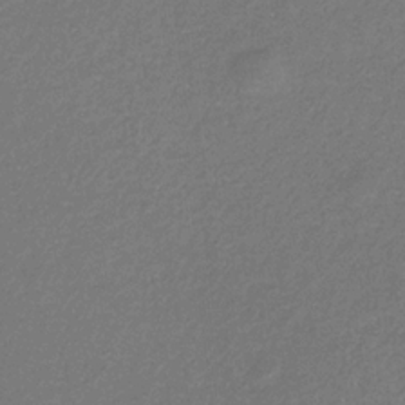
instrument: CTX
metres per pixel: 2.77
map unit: eHb
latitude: -30.5385
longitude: 66.6518
